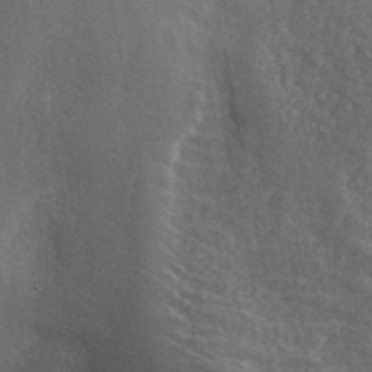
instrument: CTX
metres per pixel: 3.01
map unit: ANa
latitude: 41.8772
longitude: 52.1039
